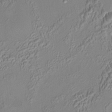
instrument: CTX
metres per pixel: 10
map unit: HNhu
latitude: 5.9906
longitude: 9.4076
